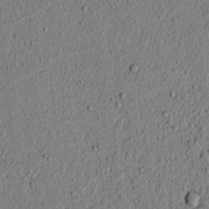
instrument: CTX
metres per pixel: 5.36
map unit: lAvf
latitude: 6.3278
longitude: 167.4832
